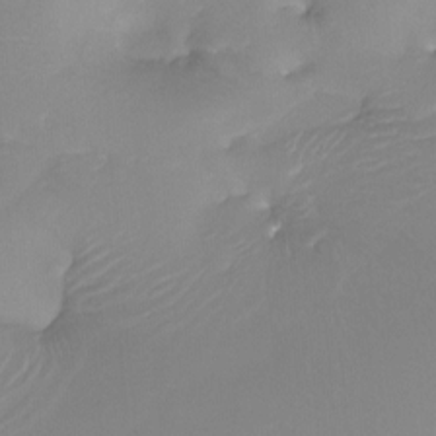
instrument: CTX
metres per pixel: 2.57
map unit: Htu
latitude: -13.5966
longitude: -46.8380
